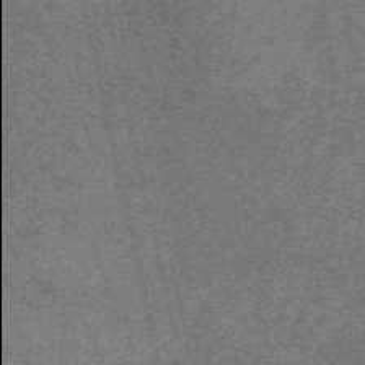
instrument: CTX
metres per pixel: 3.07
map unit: HNb
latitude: -55.4077
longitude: -45.9906
